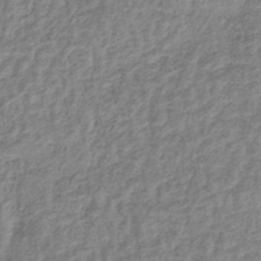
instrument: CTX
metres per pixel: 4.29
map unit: lHb
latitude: -41.6911
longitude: 66.5007
